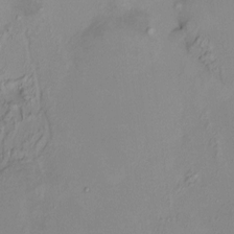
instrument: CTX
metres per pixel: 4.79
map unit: HNhu
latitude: 7.4804
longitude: 11.0864
